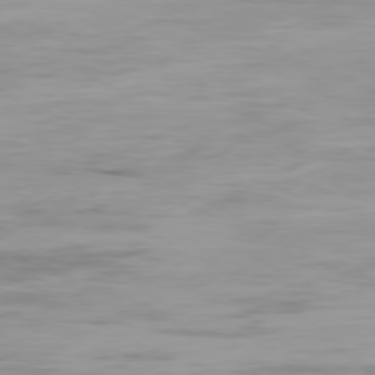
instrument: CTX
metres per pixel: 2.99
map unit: Ap
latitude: -79.8044
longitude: -76.6490
